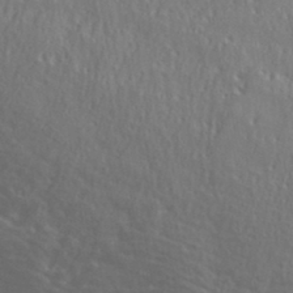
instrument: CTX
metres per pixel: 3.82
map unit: ANa
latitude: 37.0270
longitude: 18.8975
